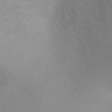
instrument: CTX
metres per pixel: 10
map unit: Ht
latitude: 3.2159
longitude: -25.3481
